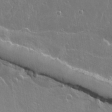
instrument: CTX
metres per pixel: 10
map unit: lAvf
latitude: 15.4994
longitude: -127.9717
